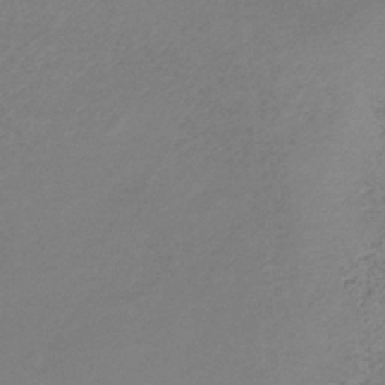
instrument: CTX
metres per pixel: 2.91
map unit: HNb
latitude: -32.9542
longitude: 61.1620
